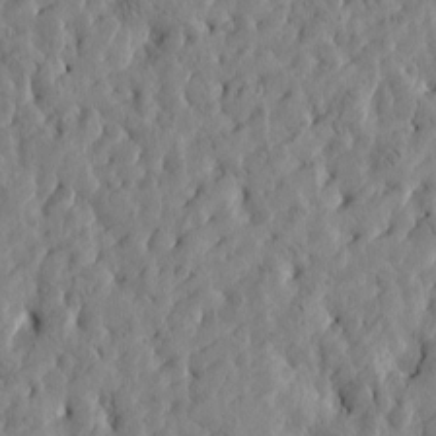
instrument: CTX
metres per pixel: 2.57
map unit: Htu
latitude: -4.9163
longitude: 173.6155
